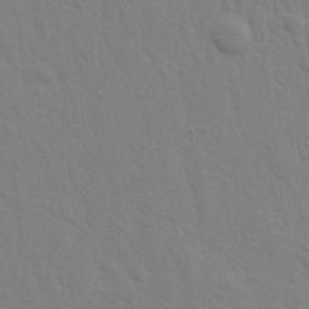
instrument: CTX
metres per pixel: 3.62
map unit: Aa
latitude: 20.2145
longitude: -143.0836
